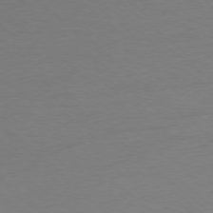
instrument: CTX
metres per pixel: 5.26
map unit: Ap
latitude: -78.2550
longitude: -69.4993
